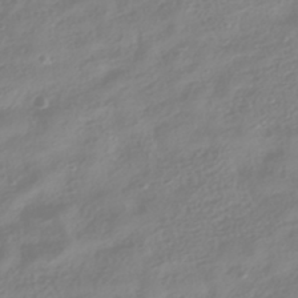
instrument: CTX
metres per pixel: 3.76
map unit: HNhu
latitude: -41.6344
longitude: 100.7652
